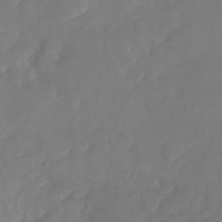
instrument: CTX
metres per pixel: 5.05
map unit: Nhu
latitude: -27.5966
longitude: -74.2712
